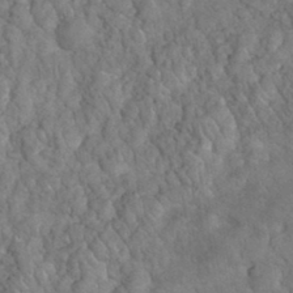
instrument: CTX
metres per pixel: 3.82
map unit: eHh
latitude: 33.4049
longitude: -65.9717
